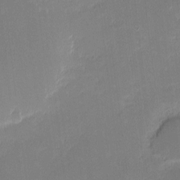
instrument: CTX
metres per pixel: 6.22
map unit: eHh
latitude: -1.8423
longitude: -83.3859
